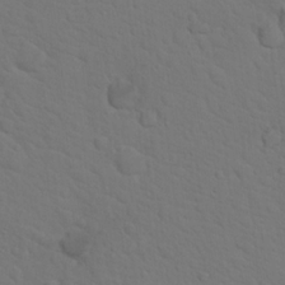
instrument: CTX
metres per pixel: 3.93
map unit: Hto
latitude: 18.5734
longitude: -33.8961
